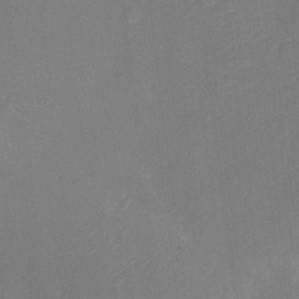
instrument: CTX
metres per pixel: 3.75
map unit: Ht
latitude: -11.8611
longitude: -23.5182
